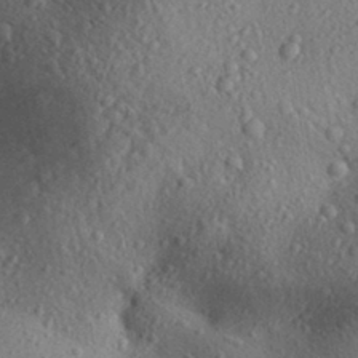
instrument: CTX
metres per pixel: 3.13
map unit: Aa
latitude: 31.3293
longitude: -145.5560
